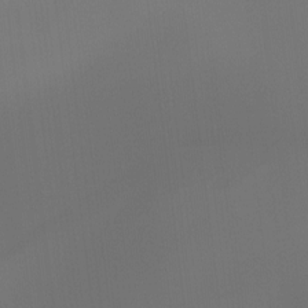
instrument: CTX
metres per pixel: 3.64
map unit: Ht
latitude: -7.6722
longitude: -27.9717
